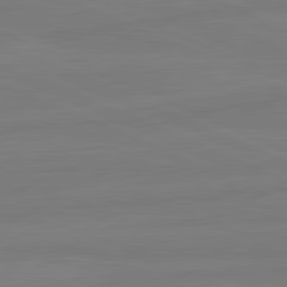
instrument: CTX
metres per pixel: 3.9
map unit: lApd
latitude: 81.7450
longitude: -178.4790
